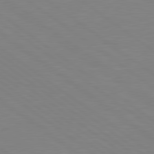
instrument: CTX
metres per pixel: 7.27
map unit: Hpe
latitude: 79.1214
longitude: -124.6679
